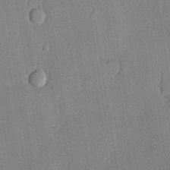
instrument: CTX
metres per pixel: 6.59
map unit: lHvf
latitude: 20.7624
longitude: 145.0109
